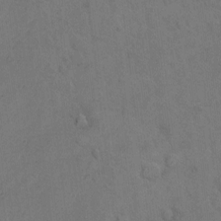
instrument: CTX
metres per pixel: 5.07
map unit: Hto
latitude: 6.2522
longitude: -62.3279
